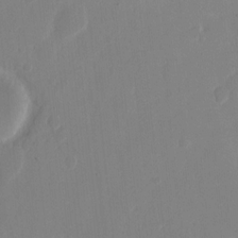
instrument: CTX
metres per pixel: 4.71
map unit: eHh
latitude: 9.9150
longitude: -67.8772
